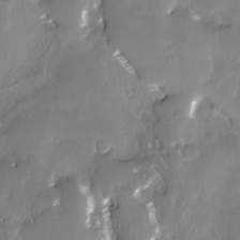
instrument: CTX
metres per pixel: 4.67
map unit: Nhe
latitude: -27.7288
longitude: -110.3845
